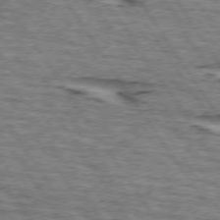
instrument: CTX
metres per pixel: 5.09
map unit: lApd
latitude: 73.9151
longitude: -73.1593
